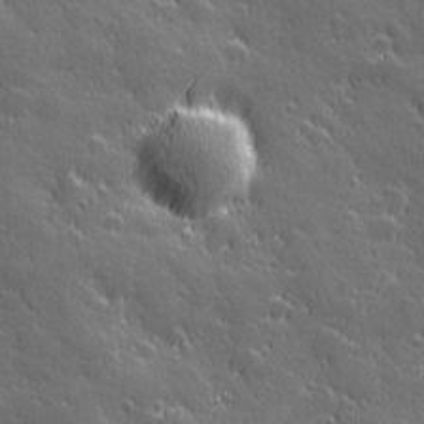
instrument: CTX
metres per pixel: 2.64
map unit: Hve
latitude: 27.6316
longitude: 144.7085
